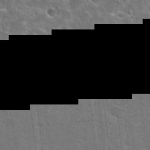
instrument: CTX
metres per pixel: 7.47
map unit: Hto
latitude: 23.9339
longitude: -47.2915
